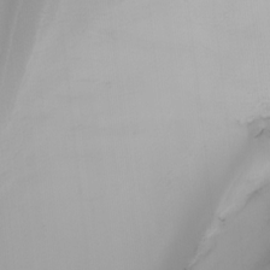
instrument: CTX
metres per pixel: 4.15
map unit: Nhu
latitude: -4.8030
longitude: -91.1214
